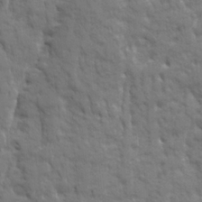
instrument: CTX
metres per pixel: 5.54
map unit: Ave
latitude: 19.8772
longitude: -133.6883
